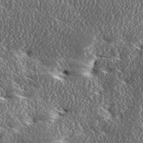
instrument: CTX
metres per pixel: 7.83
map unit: Ave
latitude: 17.7450
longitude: -137.7450
